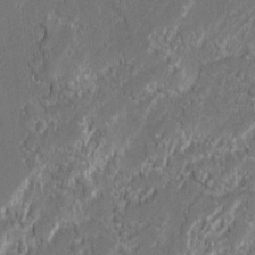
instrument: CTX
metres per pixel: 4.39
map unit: lAvf
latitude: -0.1039
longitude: -108.3278
